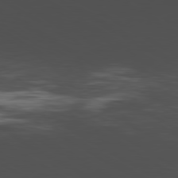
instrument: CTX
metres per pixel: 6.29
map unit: Hpe
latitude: -80.4818
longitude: 18.2550
